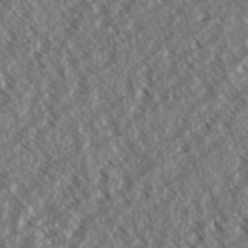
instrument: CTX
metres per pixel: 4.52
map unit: eHh
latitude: 33.9150
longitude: -140.2522
